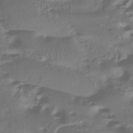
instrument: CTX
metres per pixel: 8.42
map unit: HNhu
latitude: -42.5195
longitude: 102.4251
